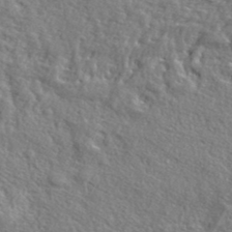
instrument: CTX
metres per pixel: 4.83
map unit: lHvf
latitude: 37.6883
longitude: -87.4615
